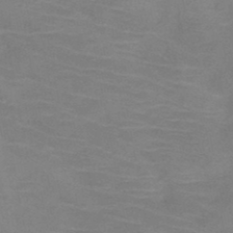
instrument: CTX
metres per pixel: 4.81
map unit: HNb
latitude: -46.5196
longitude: -46.4034
